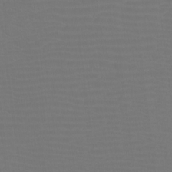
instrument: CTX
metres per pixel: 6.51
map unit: Htu
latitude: -12.7652
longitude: -70.9891
